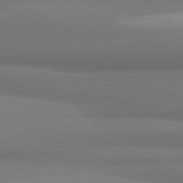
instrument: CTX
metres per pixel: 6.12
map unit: lApd
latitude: 81.4237
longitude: 163.8611
